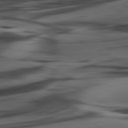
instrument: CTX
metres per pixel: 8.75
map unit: lApd
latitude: 80.9703
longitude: -84.4979
